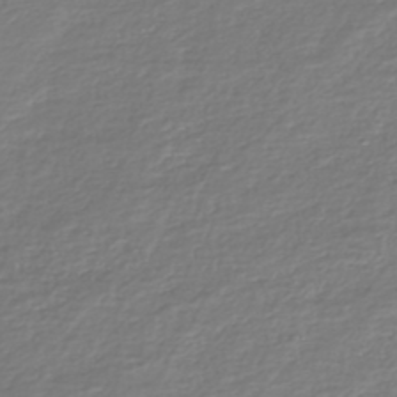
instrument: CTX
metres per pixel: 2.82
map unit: Nhe
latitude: -46.6518
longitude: -171.8205
